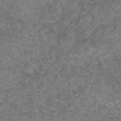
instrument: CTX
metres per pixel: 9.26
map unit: eAb
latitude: 47.9906
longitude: 113.3888
